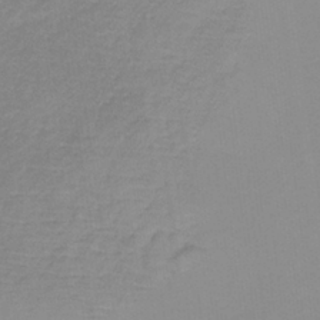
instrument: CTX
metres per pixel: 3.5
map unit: HNb
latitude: -33.8234
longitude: 57.7100
